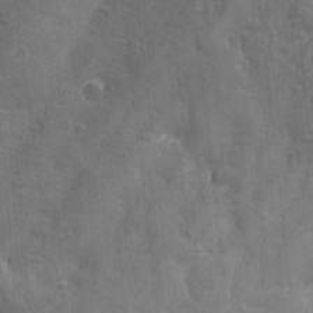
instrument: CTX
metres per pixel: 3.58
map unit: Ave
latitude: -7.9178
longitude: -120.1200
